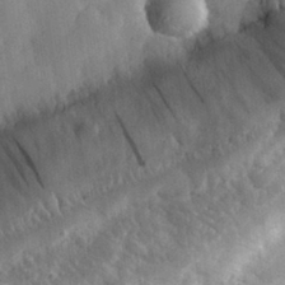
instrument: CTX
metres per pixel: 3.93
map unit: eHh
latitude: 30.1767
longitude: -79.3482
